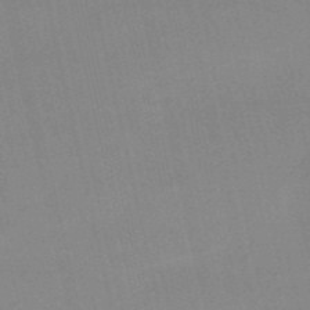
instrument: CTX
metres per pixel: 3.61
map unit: HNb
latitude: -52.7274
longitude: -45.0458
